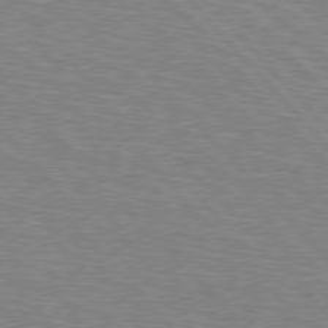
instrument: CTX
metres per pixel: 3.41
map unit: Hpe
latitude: 76.9324
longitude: -150.5545
